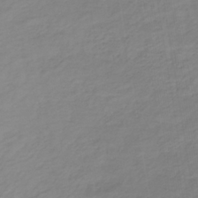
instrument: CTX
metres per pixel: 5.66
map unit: lHb
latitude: -36.8030
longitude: 70.8597
